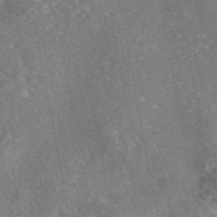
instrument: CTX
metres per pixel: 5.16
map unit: eAb
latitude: 45.9150
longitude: 107.0676
